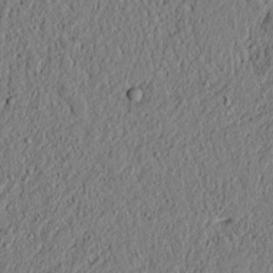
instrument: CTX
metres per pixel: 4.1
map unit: lAvf
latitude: 6.3845
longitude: 167.4832
